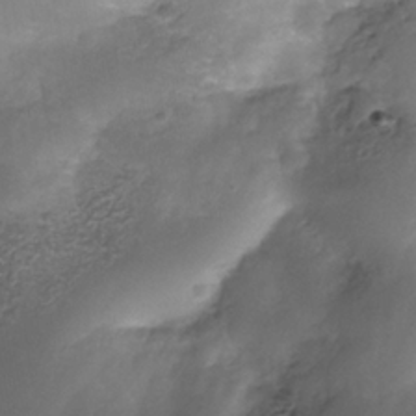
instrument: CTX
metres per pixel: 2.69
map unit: Nhe
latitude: -35.2187
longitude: -146.2523
